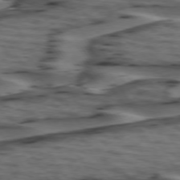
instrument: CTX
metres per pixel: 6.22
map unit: lApd
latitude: 74.6302
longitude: -70.8947
